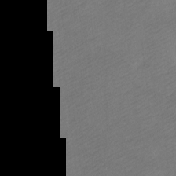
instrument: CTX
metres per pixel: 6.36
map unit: Ht
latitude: -7.4832
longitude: -34.8569
